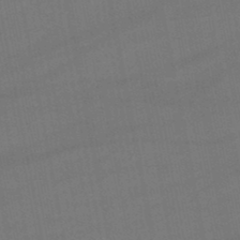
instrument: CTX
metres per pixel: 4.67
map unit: lHb
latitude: -47.5399
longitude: 73.8233
